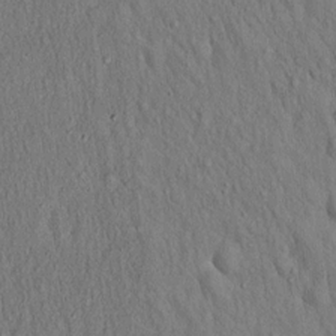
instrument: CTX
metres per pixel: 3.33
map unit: Hto
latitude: 15.8773
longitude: -58.8380
